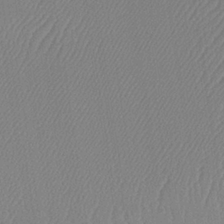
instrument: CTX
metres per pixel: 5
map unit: lHb
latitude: -34.9353
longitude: 66.7652
